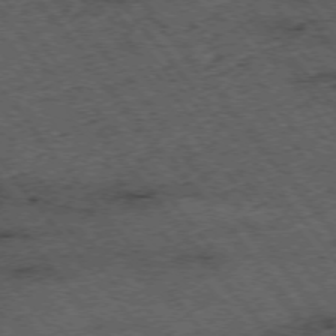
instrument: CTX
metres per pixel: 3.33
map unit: Hpe
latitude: -75.3888
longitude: 4.8975
